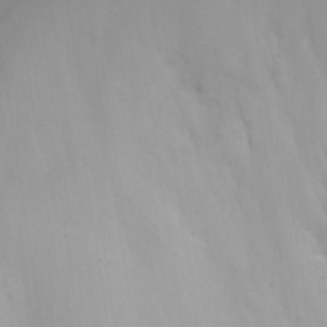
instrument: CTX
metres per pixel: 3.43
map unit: eHh
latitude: 24.4978
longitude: -63.0081
